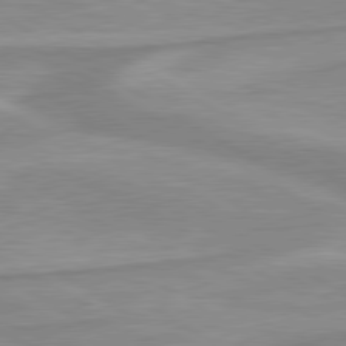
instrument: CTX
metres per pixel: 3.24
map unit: lApd
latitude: 80.1011
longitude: -172.9513
